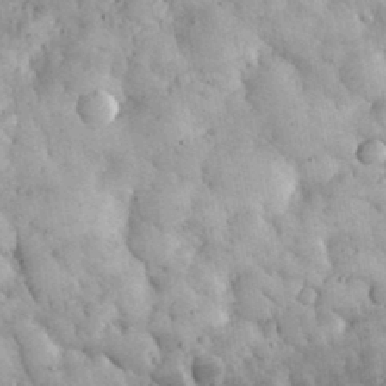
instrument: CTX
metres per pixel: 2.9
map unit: eHh
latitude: 32.3845
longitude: -69.8772
